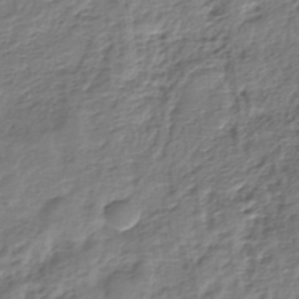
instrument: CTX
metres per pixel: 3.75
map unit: eHh
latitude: -39.4077
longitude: -29.2537
